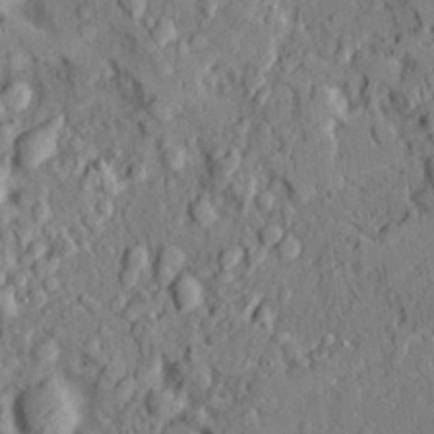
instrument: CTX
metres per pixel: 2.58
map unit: Ave
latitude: 21.4805
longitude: -129.4426
